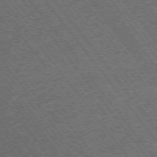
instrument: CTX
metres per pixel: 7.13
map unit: Ap
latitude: -75.5399
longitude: -87.8583
